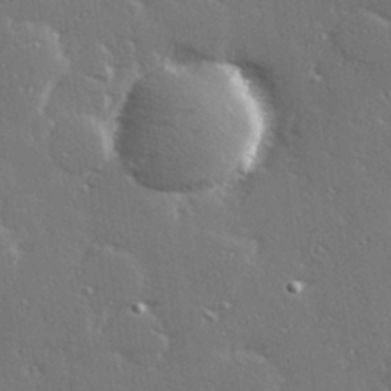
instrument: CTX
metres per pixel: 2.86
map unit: Hve
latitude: 27.8017
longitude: -92.0255
